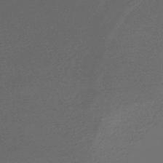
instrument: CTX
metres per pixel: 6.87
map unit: HNhu
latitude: -43.6721
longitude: 93.6155
